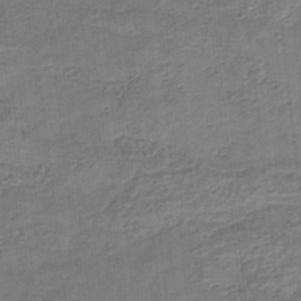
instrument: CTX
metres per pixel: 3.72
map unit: eHb
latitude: -35.1998
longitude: 79.5966
